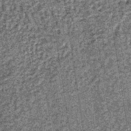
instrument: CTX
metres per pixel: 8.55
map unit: lHb
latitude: -38.0283
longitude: 64.6141
